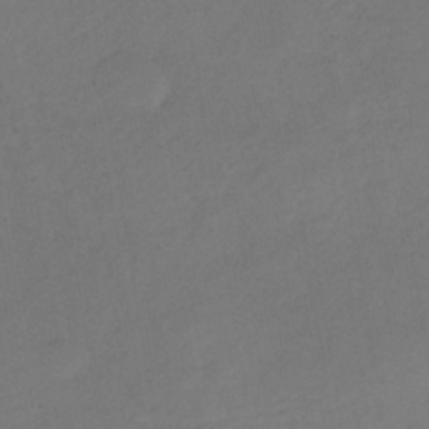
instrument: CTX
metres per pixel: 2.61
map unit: lHb
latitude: -38.3118
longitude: 69.1242
